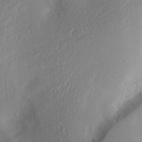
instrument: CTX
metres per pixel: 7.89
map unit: Aa
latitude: 29.4426
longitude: -132.9703
